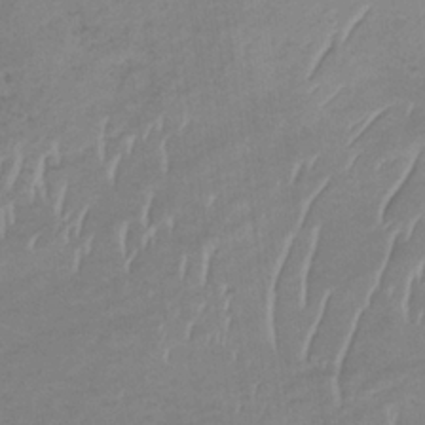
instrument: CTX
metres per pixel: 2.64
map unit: lHb
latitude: -34.0850
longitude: 68.6896
